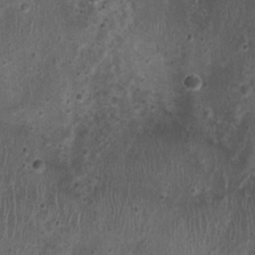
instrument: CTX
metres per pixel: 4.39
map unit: Nhu
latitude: 0.9324
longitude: -15.6316
